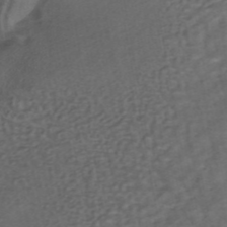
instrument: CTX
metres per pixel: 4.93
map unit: HNhu
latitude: -42.5762
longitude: 103.1620
